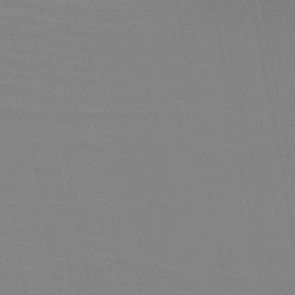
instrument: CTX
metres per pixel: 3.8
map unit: HNb
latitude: -45.9178
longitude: -43.4049
